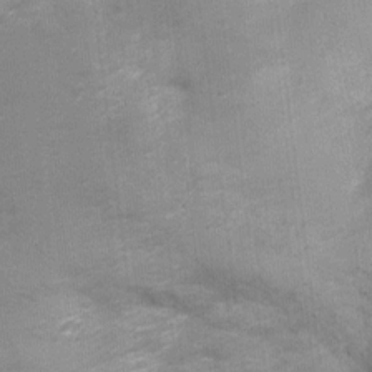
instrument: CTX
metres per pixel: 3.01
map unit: Nhu
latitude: 1.9717
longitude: -16.1388
